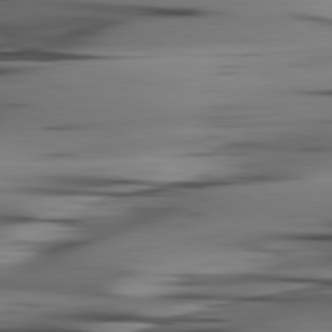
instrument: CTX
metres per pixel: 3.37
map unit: lApd
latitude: 80.8191
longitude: -123.3482
